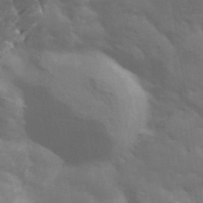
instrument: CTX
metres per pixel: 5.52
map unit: Hve
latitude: 33.4426
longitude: 149.9745
